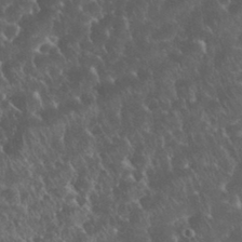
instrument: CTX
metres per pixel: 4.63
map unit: eHh
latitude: 33.8772
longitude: -64.9325
